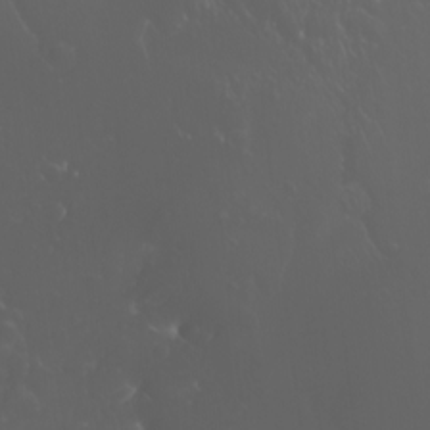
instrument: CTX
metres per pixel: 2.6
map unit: Nhu
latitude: -7.4265
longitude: -74.2145
